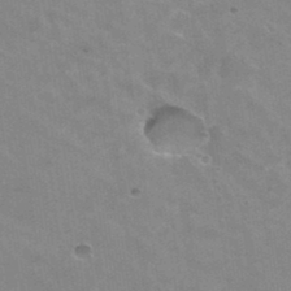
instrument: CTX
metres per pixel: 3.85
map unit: Hto
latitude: 35.9528
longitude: -43.7450
